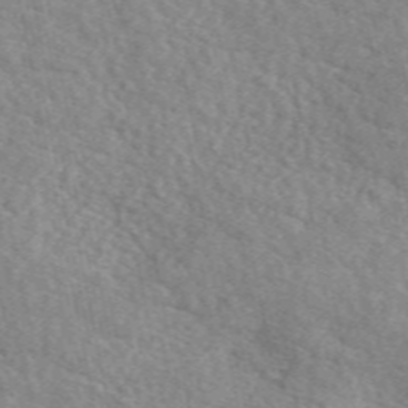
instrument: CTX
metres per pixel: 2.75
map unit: eAb
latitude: 50.2333
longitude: 111.6155
